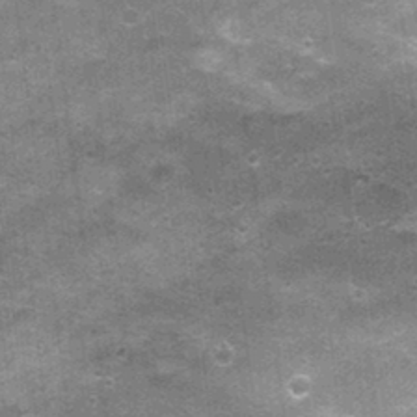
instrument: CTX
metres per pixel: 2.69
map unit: Nhu
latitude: 2.3467
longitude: -17.1025
